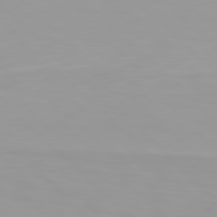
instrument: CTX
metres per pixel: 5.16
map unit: Hpe
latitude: 77.4426
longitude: -173.2348
